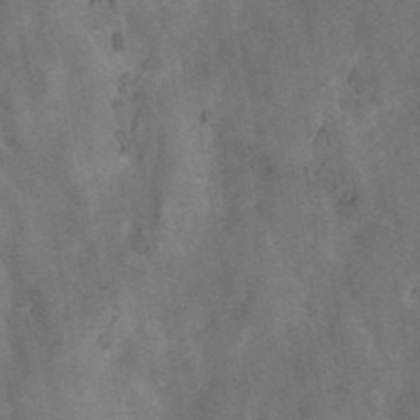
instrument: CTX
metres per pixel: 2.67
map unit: ANa
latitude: 42.6680
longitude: 16.6708
